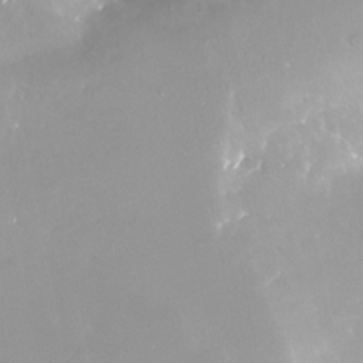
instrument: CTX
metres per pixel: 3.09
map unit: Nhe
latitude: -28.1039
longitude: -109.9528
